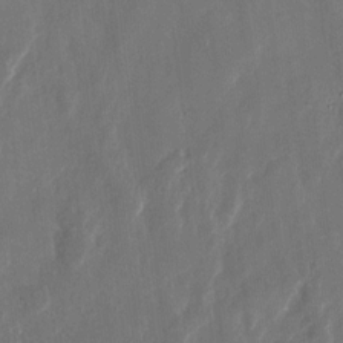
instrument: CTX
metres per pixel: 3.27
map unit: eHh
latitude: 11.0270
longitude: -72.4034
